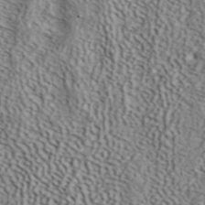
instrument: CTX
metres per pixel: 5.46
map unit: ANa
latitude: 41.8016
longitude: 52.8219
